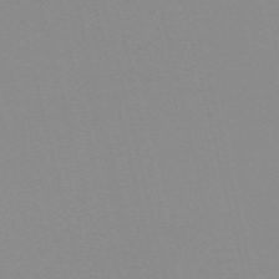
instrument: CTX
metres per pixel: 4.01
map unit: HNb
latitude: -56.4818
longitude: -42.8758
